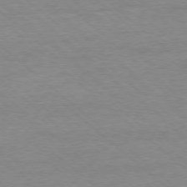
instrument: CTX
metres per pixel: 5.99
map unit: Ap
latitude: -78.1228
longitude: -93.4993
